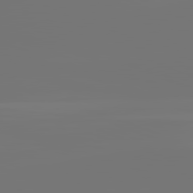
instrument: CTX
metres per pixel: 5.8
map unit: lApd
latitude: 81.8394
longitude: -154.2522
